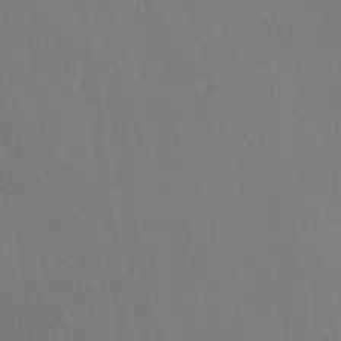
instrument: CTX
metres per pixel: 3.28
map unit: Ave
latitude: 2.3845
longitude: -115.0836
